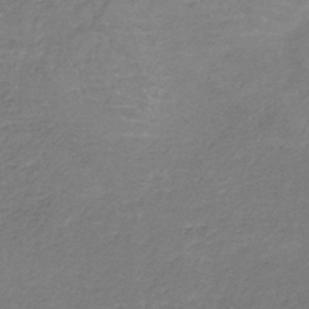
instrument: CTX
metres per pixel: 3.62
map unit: HNb
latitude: -34.9353
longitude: 55.6911
